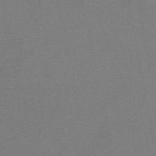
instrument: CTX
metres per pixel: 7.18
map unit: eAb
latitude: 49.0647
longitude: 108.7652
